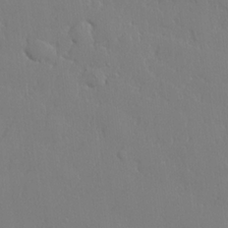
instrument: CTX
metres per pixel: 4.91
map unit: lHvf
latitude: 21.2915
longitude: 142.1605
